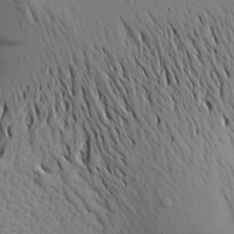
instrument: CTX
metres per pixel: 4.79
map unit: Aa
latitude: 19.1970
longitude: -147.7639
